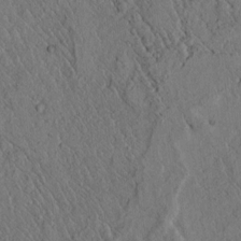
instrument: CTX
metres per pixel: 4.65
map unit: lAvf
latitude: 4.9325
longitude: 159.1998
